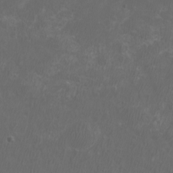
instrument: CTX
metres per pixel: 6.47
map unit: eHh
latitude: -6.9352
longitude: -76.3089
